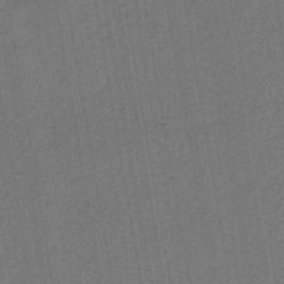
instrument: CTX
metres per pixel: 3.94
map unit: lHb
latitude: -43.4832
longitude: 62.8786
